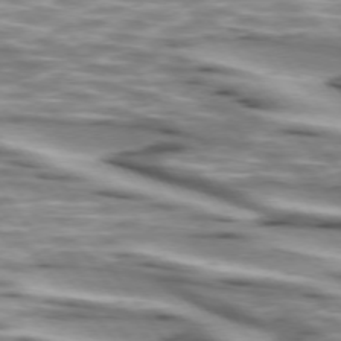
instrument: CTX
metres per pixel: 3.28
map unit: lApd
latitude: 74.2712
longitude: -58.2334
